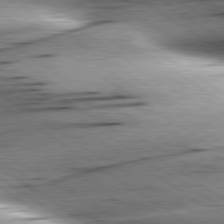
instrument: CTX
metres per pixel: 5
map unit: lApd
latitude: 79.5371
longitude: -155.7072
